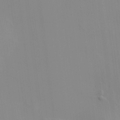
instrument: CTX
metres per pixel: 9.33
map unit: HNhu
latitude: 11.8395
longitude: 9.8800
